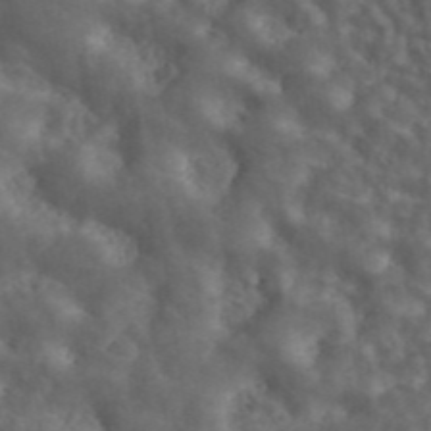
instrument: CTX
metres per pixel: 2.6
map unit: ANa
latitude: 45.2537
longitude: 21.5777
